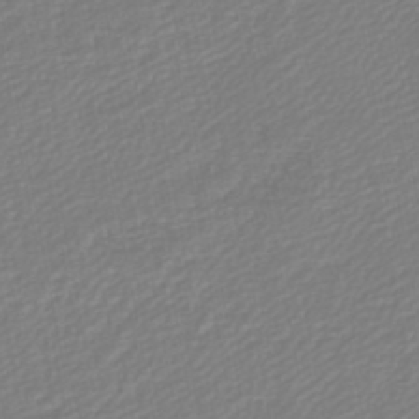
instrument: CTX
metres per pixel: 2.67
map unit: lHb
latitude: -46.2361
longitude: 74.1606
